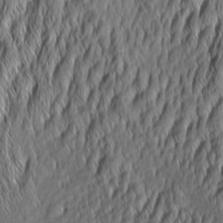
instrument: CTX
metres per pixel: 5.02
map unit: Aa
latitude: 7.2915
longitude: -130.2712
